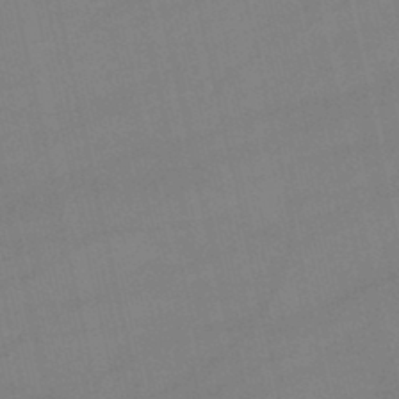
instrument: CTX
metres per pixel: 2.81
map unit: lHb
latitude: -46.9164
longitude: 70.5385
